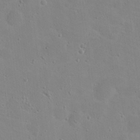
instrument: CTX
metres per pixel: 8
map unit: Hto
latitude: 17.2348
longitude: -39.2159
